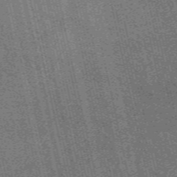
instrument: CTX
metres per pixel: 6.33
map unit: eAb
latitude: 51.0836
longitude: 110.3306
